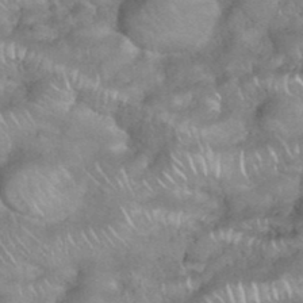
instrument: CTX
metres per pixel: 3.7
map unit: eHh
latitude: 39.0080
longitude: -58.3845
